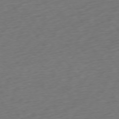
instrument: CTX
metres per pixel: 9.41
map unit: Ap
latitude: -74.9920
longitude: -71.2726
